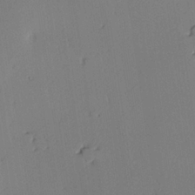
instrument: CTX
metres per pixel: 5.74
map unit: lAvf
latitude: 25.1970
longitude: -111.2348
